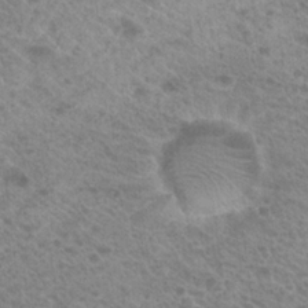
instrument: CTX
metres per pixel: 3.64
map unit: Hto
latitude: 21.9150
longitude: -37.8584
